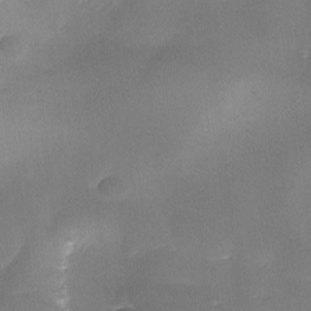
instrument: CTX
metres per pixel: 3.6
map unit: Ave
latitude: -9.9367
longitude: -122.5168
